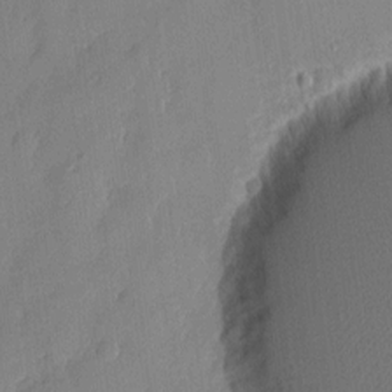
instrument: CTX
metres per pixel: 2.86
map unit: eHh
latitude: 5.5371
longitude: -76.0633
